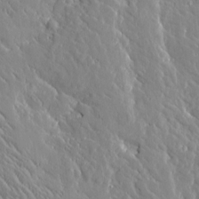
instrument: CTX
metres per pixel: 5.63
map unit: Htu
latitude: -1.7100
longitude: 174.9919
